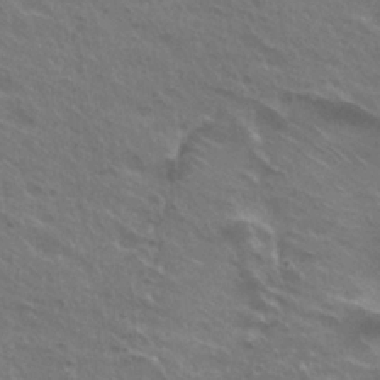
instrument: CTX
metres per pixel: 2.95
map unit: Hto
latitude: 25.0458
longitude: -38.3278
